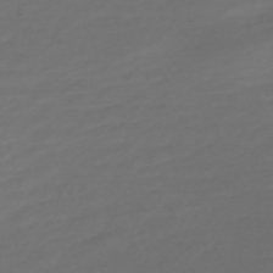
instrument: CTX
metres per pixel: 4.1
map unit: Nve
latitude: -59.5021
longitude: 58.0849
